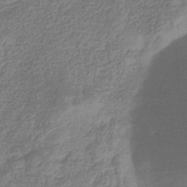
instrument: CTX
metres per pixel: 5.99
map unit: eHb
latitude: -32.8219
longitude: 75.1620
